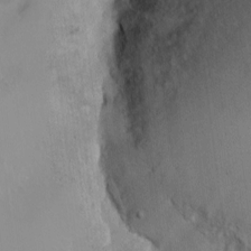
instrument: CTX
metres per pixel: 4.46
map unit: eHh
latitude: 1.7827
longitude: -55.5938
